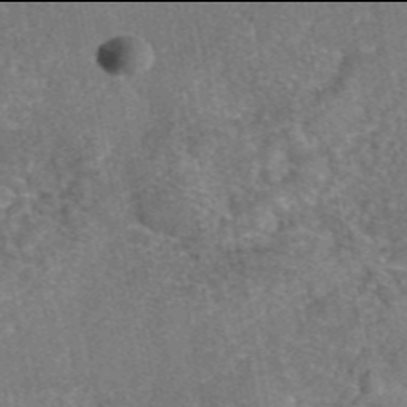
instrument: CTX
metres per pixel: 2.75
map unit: eAb
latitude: 45.9906
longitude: 107.1431
